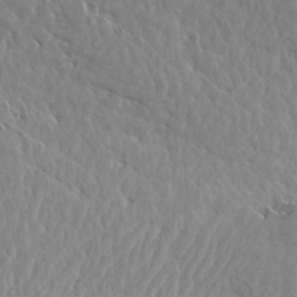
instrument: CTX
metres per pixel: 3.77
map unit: Aa
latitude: 13.6694
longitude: -142.9514
